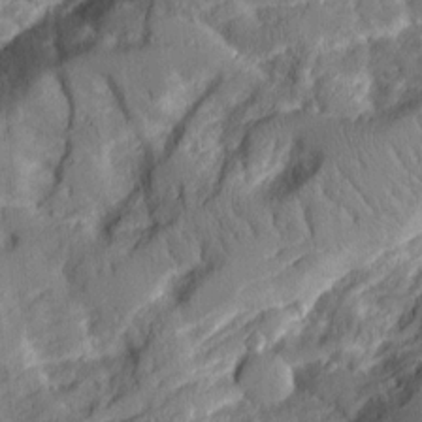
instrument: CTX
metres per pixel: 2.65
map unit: Aa
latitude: 12.6680
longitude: -125.8583
